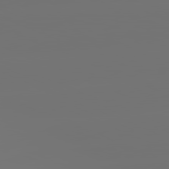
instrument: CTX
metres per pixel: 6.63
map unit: lApd
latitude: 81.8961
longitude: -152.9703
